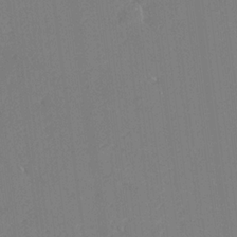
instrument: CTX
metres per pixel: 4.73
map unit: Ave
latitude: 18.2144
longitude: -140.5545
